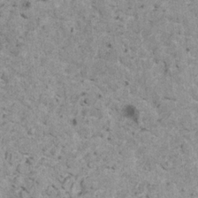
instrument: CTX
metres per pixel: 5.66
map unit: HNhu
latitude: 1.3292
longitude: 4.7652
